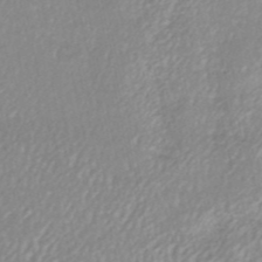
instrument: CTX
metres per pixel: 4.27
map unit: ANa
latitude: -44.5763
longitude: 104.4440
